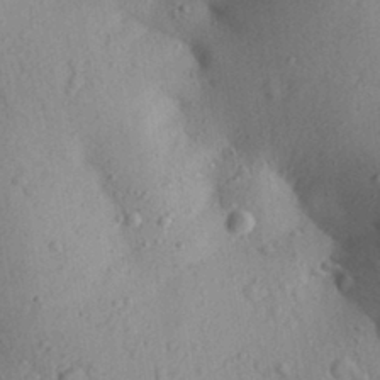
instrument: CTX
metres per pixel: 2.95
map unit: Aa
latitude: 29.4804
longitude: -147.9339
